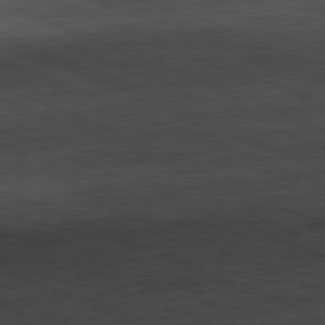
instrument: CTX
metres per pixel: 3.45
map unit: Ap
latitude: -81.8612
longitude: -70.8569
